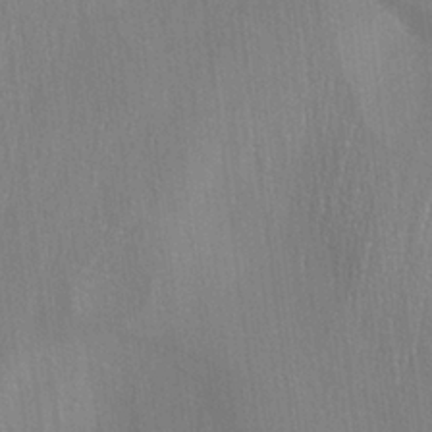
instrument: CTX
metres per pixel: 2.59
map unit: ANa
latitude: -36.8974
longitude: 94.6140
